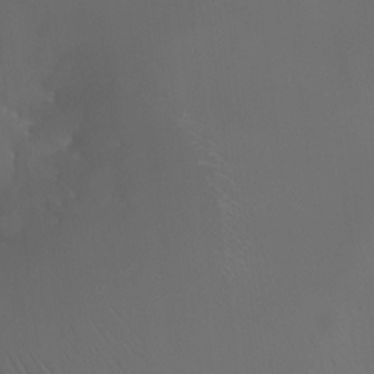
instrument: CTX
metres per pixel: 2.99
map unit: HNhu
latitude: 10.2901
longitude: 22.3495
